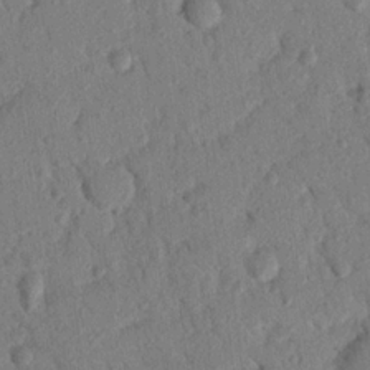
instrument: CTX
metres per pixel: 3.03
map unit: Nhu
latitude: 20.9892
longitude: -78.6680
